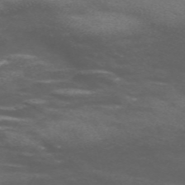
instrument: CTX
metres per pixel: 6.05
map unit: Nve
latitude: -59.0675
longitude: 66.3306
